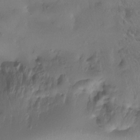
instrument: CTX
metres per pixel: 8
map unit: Htu
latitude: -15.4644
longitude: -46.3279
